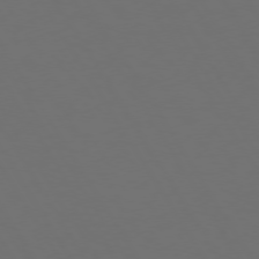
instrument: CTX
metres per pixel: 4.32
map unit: Hpe
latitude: 73.2915
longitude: -128.1389
